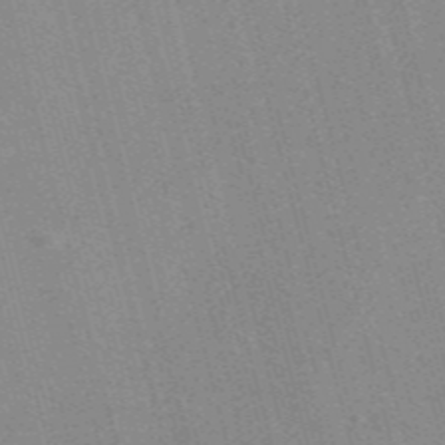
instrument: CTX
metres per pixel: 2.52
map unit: Nve
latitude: -57.5399
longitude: 62.6518
